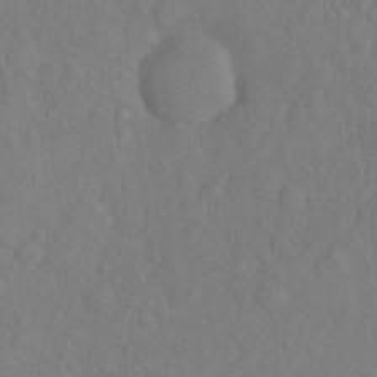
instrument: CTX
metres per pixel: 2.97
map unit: Hto
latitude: -7.9367
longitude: -40.9513
